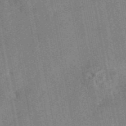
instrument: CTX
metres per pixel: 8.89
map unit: eAb
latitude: 48.6302
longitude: 104.0283
